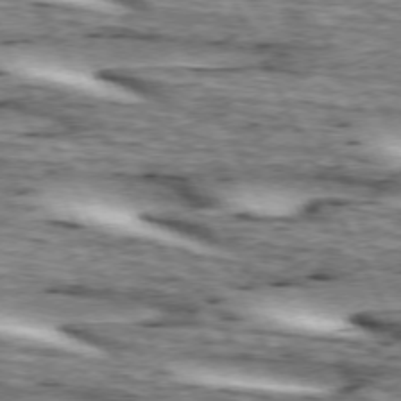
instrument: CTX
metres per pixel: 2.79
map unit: lApd
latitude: 73.2915
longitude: -55.1592
